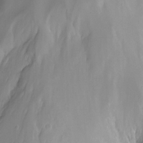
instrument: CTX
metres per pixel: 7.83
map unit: Aa
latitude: -13.3132
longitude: -66.8569
